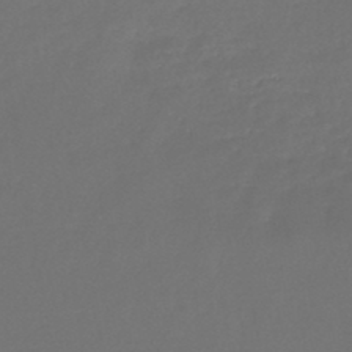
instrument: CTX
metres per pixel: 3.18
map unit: lHb
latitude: -45.0864
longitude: 73.4643
